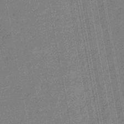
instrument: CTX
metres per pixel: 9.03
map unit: eHb
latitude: -44.9164
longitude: 88.9730
